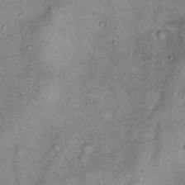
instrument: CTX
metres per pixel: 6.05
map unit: Hto
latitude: 14.7436
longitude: -59.1403
